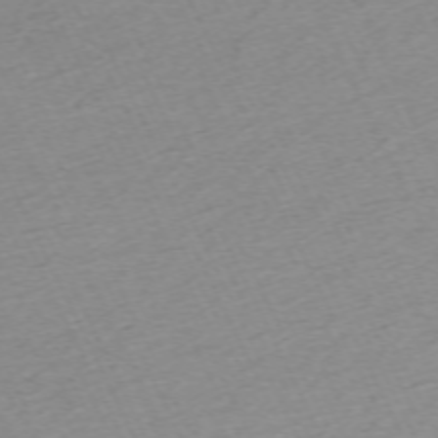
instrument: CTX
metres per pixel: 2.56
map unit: Hpe
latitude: -70.2929
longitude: 15.1998
